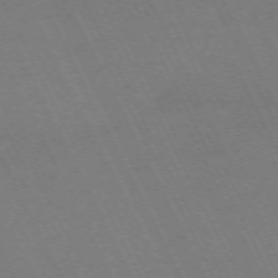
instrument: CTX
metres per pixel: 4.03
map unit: Hpe
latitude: -71.9745
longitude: 13.2187
